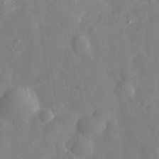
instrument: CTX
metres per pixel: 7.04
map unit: eHh
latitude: 29.3481
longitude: -78.0633
